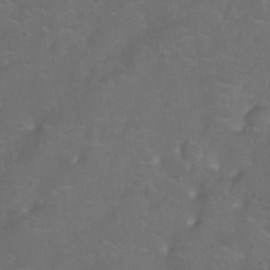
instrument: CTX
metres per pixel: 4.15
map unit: Ht
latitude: -11.2187
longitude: -20.9892
